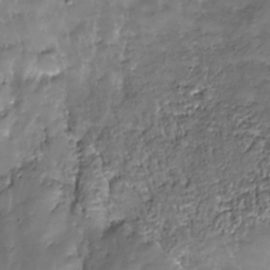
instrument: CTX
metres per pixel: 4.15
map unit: Nhu
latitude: -27.6155
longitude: -60.0822
